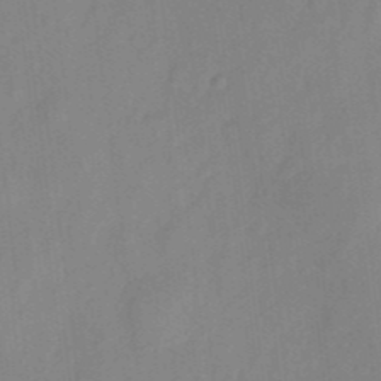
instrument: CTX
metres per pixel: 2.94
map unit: eHh
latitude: 4.1200
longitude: -73.7828
